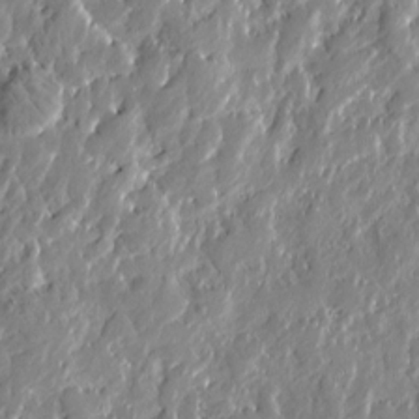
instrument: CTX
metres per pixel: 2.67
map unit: Htu
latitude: -2.0472
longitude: -179.9528
